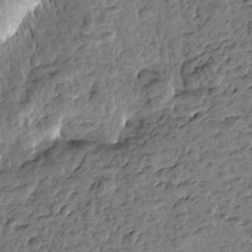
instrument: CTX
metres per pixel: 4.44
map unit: Htu
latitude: -0.8030
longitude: -176.1955
